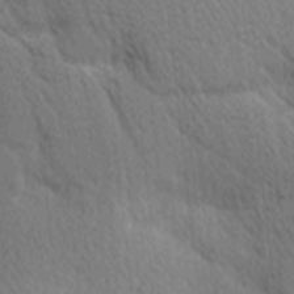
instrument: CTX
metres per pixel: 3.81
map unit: Ave
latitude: -9.1053
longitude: -123.1403
